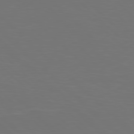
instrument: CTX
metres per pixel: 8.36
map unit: Hpe
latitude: 77.7827
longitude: -175.8961
